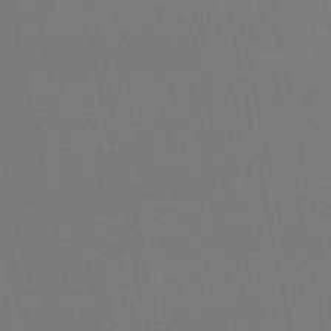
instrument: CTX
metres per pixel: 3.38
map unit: lHb
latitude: -46.7463
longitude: 58.8785
